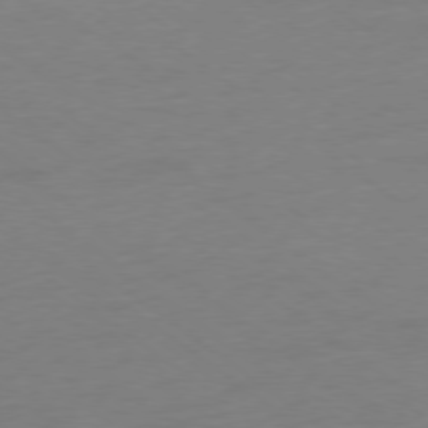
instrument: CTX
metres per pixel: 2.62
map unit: Ap
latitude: -78.6329
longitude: -67.5371
